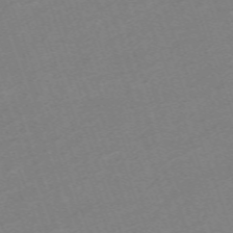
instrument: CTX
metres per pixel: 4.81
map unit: eHh
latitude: -64.5196
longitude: 51.0297
